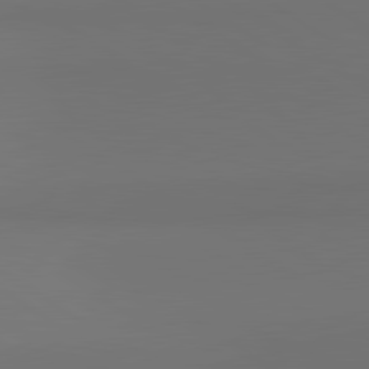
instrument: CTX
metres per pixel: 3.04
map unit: lApd
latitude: 81.3482
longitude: 153.4265
